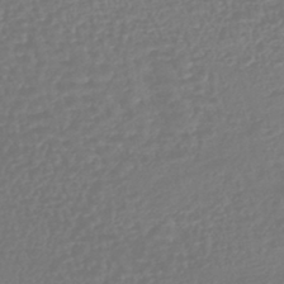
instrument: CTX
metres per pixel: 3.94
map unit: lHb
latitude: -43.0486
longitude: 75.7856
